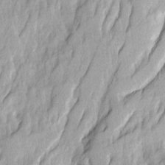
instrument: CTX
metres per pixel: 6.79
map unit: Ave
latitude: 14.6491
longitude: -134.7057
